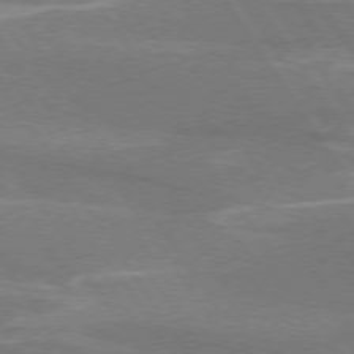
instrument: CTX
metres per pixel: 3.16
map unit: lApd
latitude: 74.5735
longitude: -66.4979
